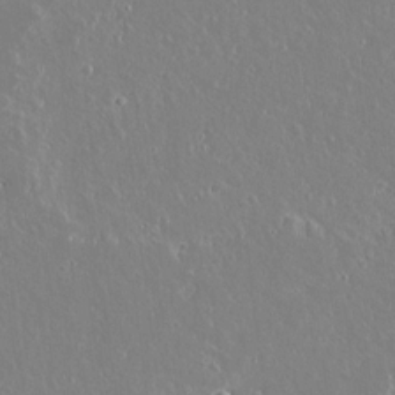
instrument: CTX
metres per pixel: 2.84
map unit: lAvf
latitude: 15.1781
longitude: -128.9136
